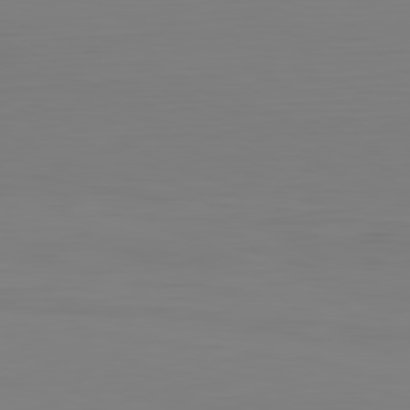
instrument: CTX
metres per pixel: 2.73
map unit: Hpe
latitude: -82.1795
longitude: 8.7841
